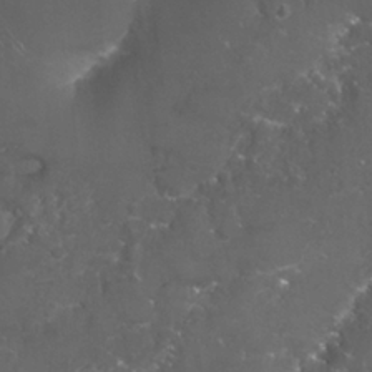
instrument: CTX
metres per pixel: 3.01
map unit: Nhu
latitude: 26.9892
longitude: -60.9136
